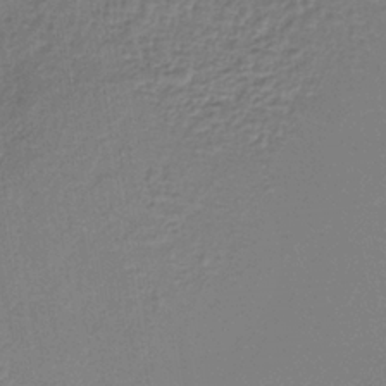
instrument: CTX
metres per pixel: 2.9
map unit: lHb
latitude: -35.5777
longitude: 67.2943
